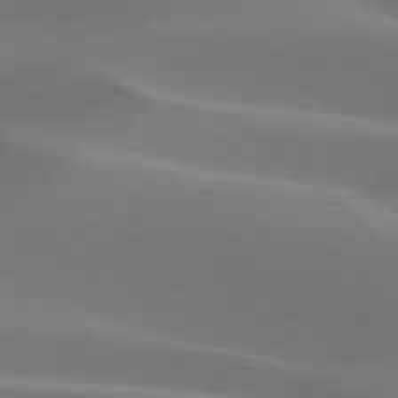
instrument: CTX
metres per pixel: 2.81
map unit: lApd
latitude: 77.3103
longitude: -51.6316
